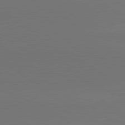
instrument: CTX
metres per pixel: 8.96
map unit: lApd
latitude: 81.0836
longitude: 153.8044
